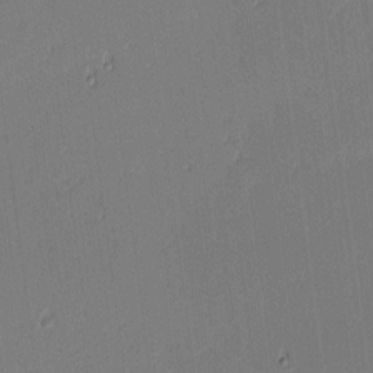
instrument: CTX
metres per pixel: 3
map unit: eHh
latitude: -3.2942
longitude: -83.5749
